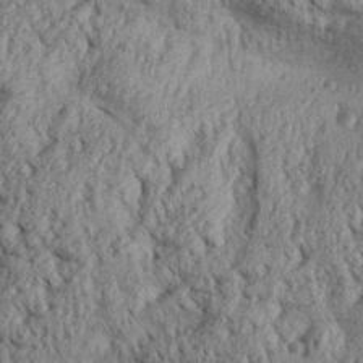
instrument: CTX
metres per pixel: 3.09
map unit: Aa
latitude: 30.8758
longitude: -136.4790
